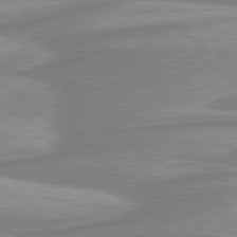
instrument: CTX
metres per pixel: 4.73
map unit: lApd
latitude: 80.4979
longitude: -172.6112
